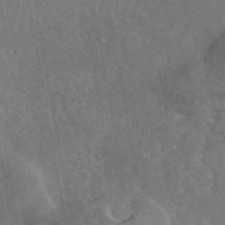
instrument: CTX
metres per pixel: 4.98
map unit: eAb
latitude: 45.5938
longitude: 116.8407
